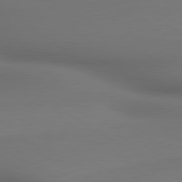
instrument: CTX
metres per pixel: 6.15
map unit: lApd
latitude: 79.9906
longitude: -175.1214
